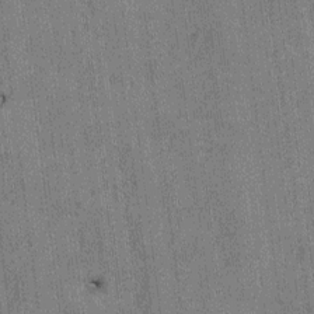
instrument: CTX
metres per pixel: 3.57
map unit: HNhu
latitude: 1.0269
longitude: -5.7450
